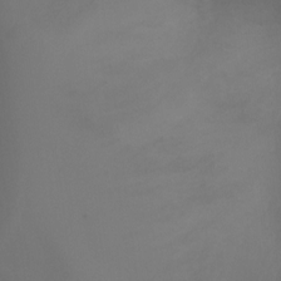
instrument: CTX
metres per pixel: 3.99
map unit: Ht
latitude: 0.6679
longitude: -20.8947
